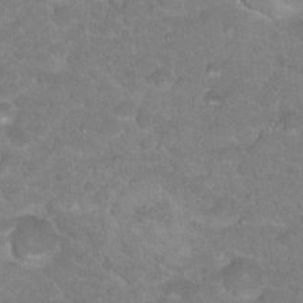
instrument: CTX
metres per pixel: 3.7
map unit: Hto
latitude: 18.6112
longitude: -35.2537
